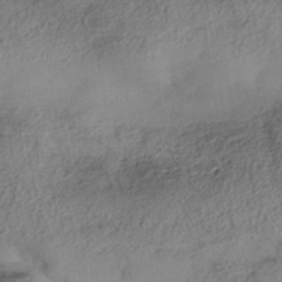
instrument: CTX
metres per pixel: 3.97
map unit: Nhe
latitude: -38.5196
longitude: -146.9892
